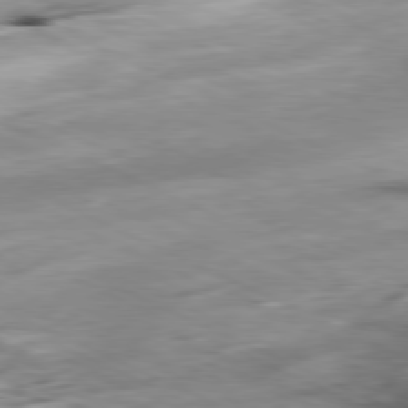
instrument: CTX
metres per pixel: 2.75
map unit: Ap
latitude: -80.3118
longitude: -66.7813
